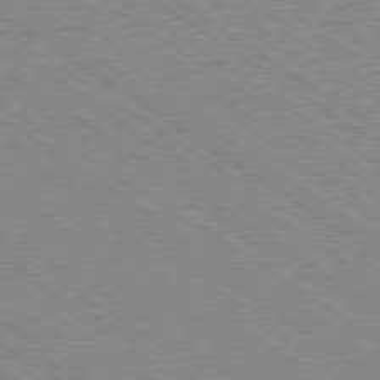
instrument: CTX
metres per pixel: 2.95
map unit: Ap
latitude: -79.0486
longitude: -79.0648
